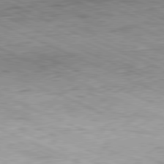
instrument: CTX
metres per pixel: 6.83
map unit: Hpe
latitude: -81.9745
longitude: 10.8408
